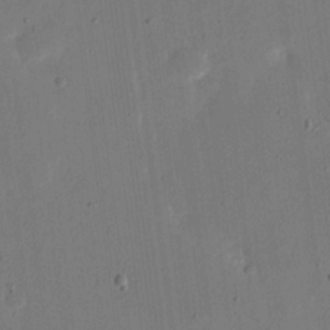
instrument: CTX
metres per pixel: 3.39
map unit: eHh
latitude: 18.8191
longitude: -69.7261
